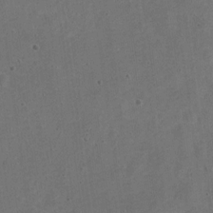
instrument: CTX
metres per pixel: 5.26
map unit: Nve
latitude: -25.1431
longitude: 107.6155
